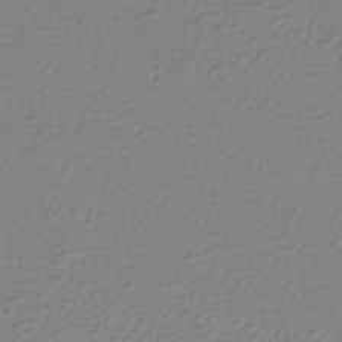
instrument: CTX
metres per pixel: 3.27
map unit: HNhu
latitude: -44.0850
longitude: 96.0850
